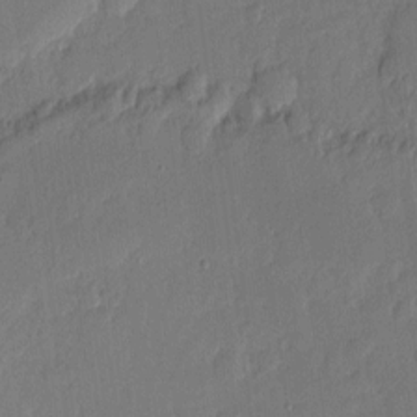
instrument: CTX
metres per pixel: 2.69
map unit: eHh
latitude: 5.4804
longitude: -72.5357
